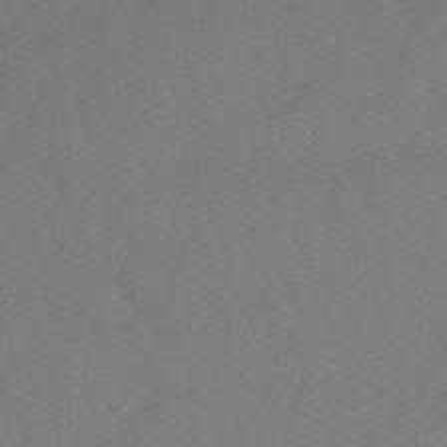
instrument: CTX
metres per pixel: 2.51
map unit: lHb
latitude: -39.5021
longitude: 70.7463
